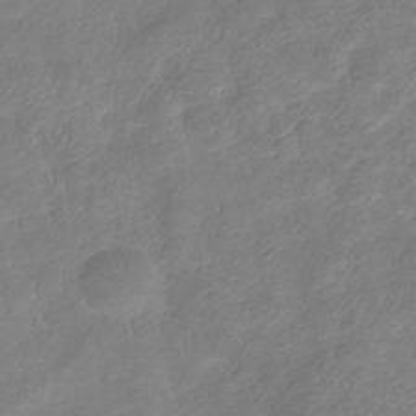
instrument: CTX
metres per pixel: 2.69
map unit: eHb
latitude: -37.8233
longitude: 76.5763
